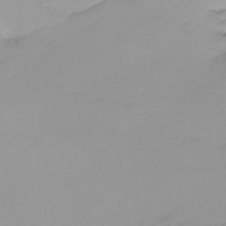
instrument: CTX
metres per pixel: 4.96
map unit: Nhu
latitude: -4.4818
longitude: -93.3859
